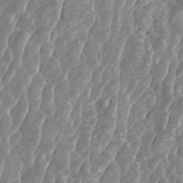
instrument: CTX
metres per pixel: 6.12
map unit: ANa
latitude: 45.4426
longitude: 29.8233
